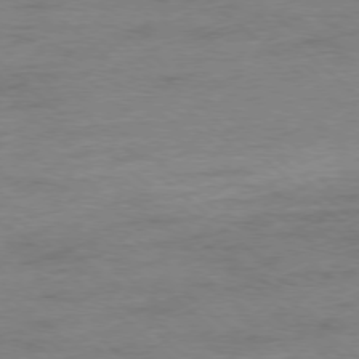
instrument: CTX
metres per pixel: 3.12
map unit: Ap
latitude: -78.1983
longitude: -85.6694
